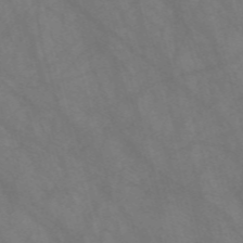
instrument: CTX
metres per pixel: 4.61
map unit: Nve
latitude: -58.0660
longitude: 63.8800
